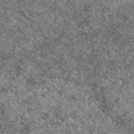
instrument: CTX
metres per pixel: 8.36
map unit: eAb
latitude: 49.4615
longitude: 113.6533
